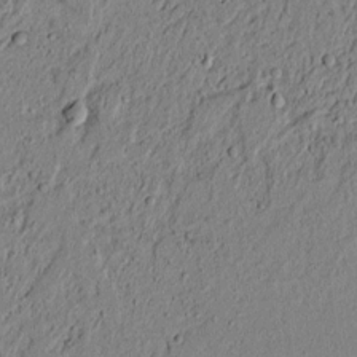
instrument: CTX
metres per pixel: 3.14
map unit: lAvf
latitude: 5.9150
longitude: 167.0864
